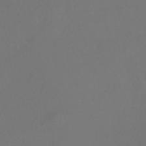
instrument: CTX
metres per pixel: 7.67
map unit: HNhu
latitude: -43.2187
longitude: 93.5966
